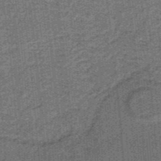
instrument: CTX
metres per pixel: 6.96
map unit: lHb
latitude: -37.6721
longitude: 57.3698
